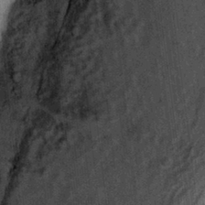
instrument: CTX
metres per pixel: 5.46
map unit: Hto
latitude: 15.4049
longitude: -34.9135
